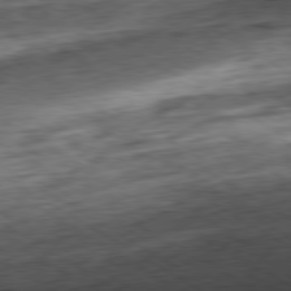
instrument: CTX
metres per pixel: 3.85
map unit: Hpe
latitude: -80.5763
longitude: 22.3684
